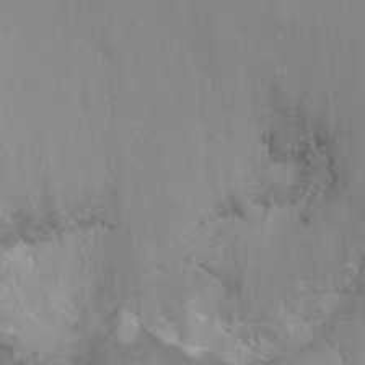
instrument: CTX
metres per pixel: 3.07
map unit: Ht
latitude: -8.6329
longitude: -36.8947
